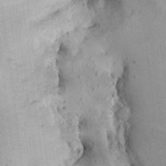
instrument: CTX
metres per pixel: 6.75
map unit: Aa
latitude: 12.9325
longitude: -143.7072
